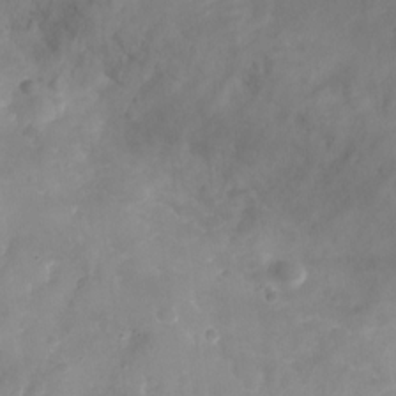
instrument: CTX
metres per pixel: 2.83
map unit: Nhu
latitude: -27.2753
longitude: -71.4804
